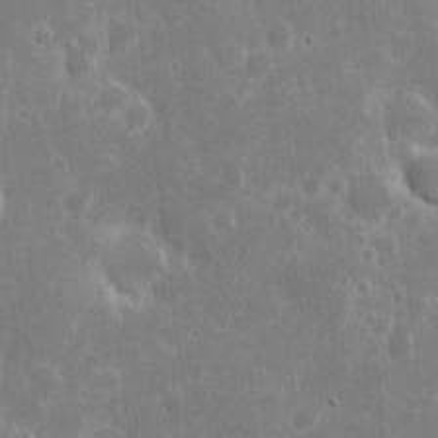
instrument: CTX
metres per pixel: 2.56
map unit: eHh
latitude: 6.9325
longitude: -70.1956
